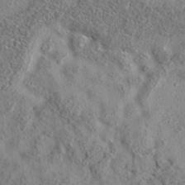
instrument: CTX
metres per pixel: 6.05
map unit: eAb
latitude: 35.6127
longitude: 107.3132
